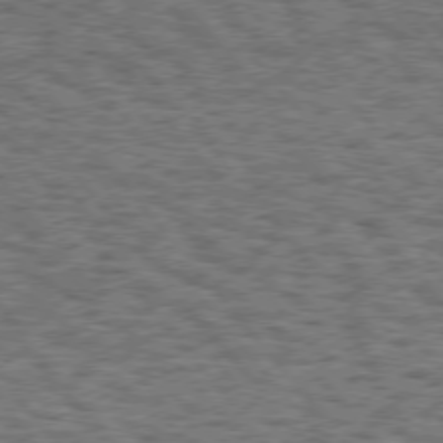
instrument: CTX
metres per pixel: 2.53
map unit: Hpe
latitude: 75.1781
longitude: -135.6127
